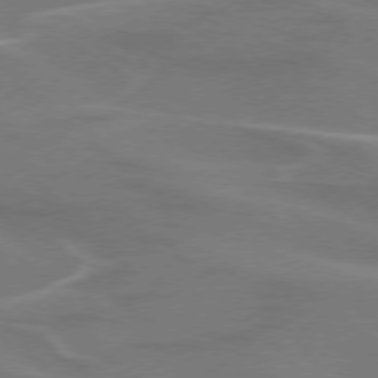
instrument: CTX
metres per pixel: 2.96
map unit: lApd
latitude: 74.9703
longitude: -61.7827
